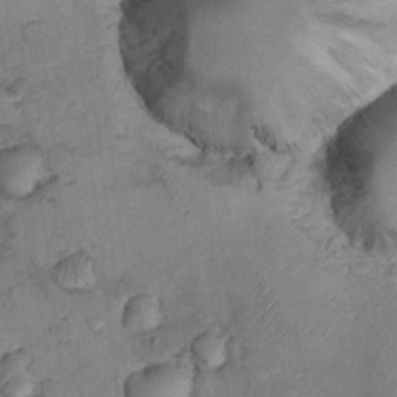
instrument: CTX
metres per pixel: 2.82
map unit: Nhu
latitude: 8.9703
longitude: -25.3859
